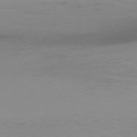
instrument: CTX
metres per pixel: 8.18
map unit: Ap
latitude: -74.9542
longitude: -79.1781
